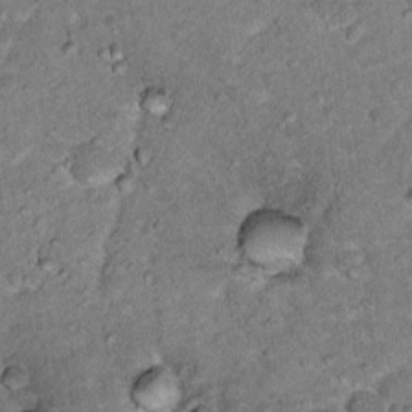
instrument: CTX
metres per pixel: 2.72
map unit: Hto
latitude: 16.2900
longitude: -35.7260
